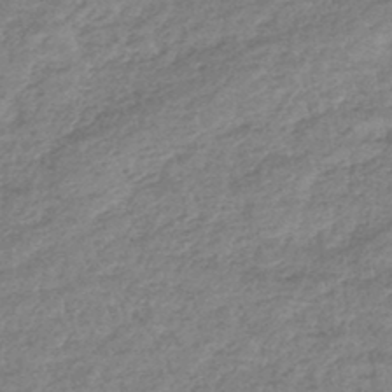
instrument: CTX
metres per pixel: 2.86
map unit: lHb
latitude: -44.2173
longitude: 70.6330
